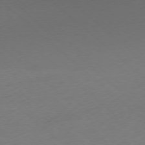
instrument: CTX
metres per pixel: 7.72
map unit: Ap
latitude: -78.1605
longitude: -57.2536
